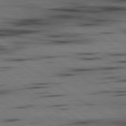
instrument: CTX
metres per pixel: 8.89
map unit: lApd
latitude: 80.0822
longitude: 161.8800
